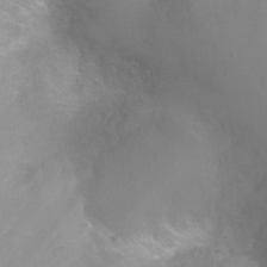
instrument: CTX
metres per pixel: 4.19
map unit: Ht
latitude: -4.1416
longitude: -24.9702
